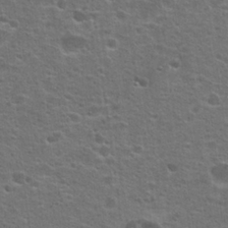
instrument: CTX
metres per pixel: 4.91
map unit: Hto
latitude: 23.6316
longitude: -46.8758
